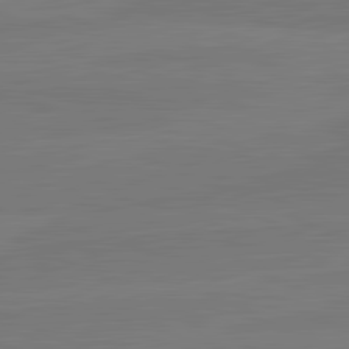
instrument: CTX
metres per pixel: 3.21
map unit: lApd
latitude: 82.0633
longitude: -178.5168
